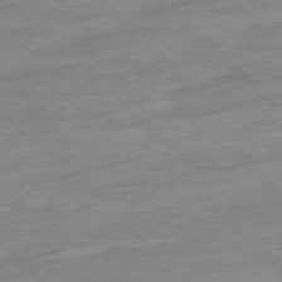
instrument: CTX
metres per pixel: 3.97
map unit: Ap
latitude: -77.7856
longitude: -98.3656
